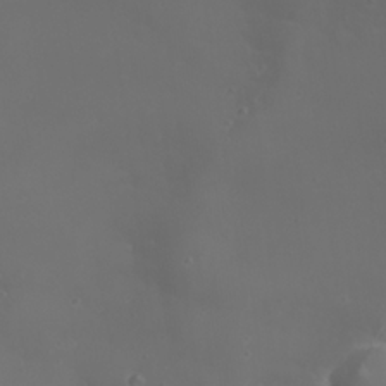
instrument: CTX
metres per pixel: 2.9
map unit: eHh
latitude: 21.8961
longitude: -64.3089
